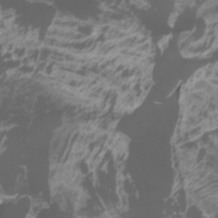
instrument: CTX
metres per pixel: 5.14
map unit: Htu
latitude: -11.5021
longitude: -74.5546
